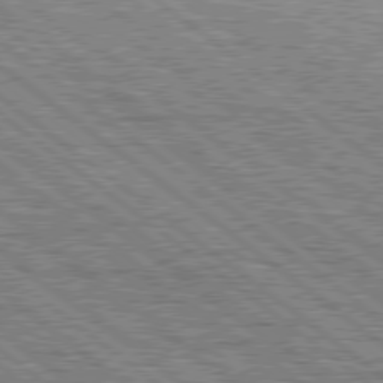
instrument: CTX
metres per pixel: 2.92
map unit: Hpe
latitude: 78.4034
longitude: -121.3860
